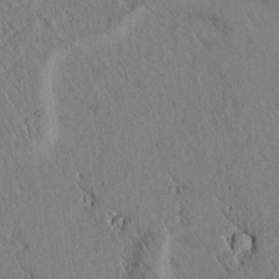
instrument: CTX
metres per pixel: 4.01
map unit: lAvf
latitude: 6.2145
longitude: 159.3509
